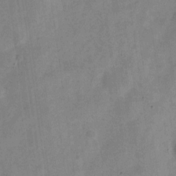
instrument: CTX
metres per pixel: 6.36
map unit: Nve
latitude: -24.1795
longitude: 106.6519
